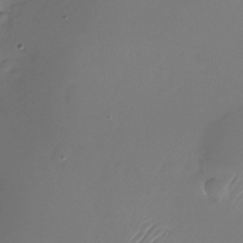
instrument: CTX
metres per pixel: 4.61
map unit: Nhu
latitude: -26.2928
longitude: -72.7058
